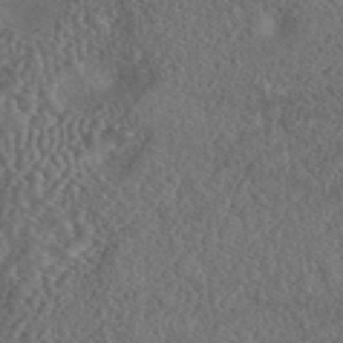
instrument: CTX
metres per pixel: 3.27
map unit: ANa
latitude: 44.6490
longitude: 27.3131
